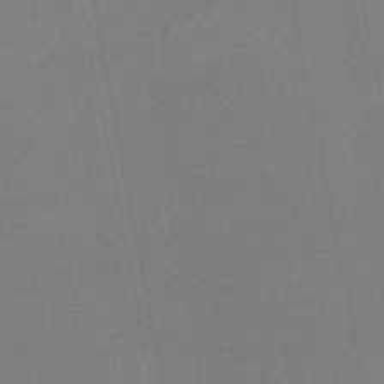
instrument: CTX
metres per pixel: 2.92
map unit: eHb
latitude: -45.2754
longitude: 87.4832
